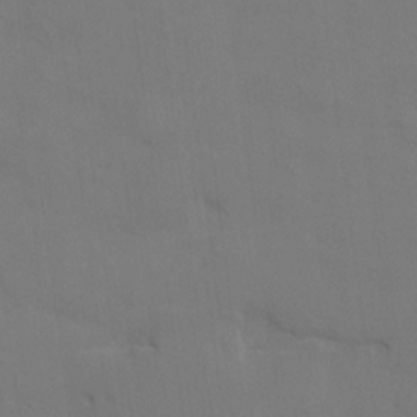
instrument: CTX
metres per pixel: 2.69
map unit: HNhu
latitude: 7.8394
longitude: -4.4601
